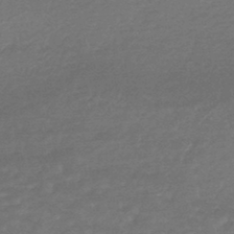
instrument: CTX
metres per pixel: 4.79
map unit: HNhu
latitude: -45.8800
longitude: 93.8611
